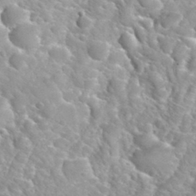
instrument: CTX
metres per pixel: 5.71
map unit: Hto
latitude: 33.6127
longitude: -46.3845
